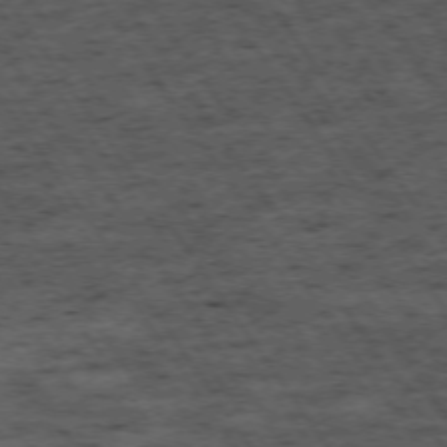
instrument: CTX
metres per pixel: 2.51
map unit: Hpe
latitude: -74.6330
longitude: 1.7289
